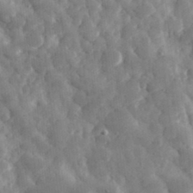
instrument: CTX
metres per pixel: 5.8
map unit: eHh
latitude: 33.2159
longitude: -69.7450
